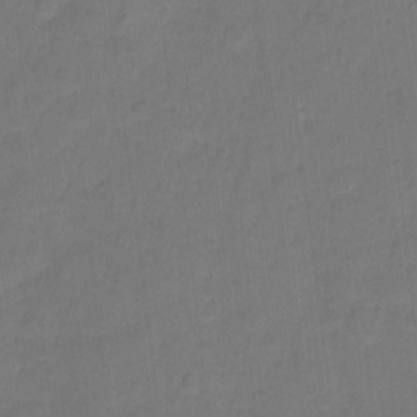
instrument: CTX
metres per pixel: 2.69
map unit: Hto
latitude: -2.0472
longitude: -34.5168
